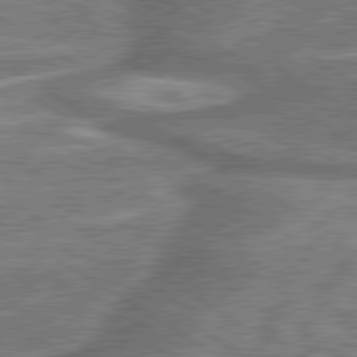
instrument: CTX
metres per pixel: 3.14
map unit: lApd
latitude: 79.9906
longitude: 174.5762
